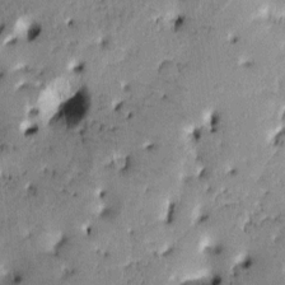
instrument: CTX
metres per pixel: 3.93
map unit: Htu
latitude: -0.2173
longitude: 171.7100
